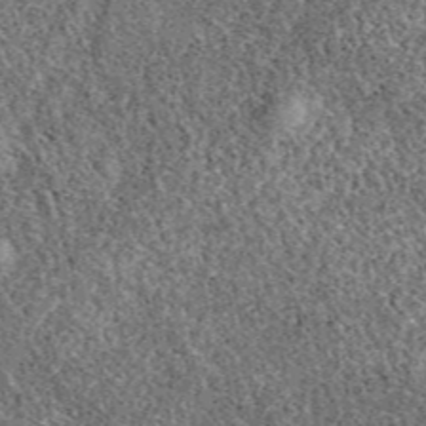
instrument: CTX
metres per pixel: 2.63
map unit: eAb
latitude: 38.4790
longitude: 110.2362
